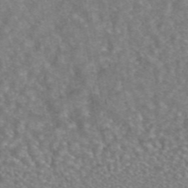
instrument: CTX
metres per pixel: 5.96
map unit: eAb
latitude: 44.9325
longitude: 106.8975
